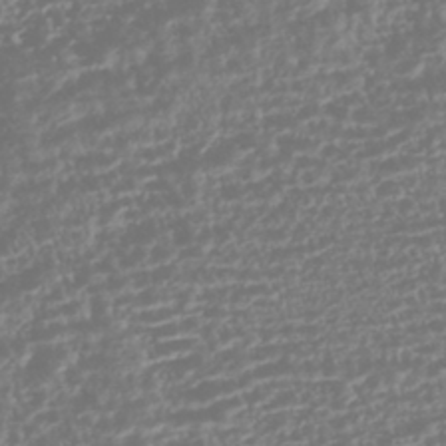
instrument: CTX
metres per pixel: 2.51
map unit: HNhu
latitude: -43.8233
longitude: 104.5384
